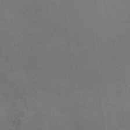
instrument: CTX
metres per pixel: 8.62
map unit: HNhu
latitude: 11.0648
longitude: 23.0487
